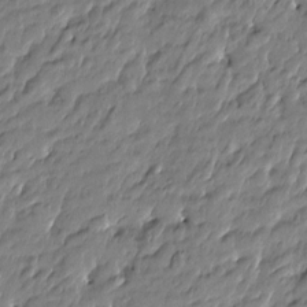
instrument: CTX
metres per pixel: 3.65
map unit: Htu
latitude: -5.2754
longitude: 177.4077
